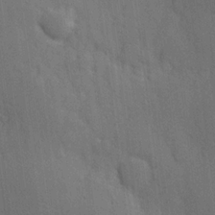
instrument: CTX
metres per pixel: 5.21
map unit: Hve
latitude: 18.7246
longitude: 151.0675
